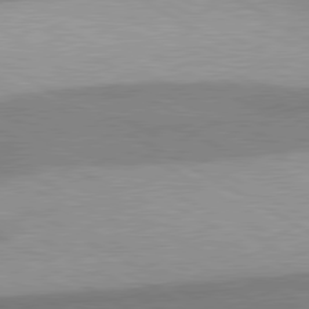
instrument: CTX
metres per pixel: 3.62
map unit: lApd
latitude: 80.3656
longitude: -179.8395
